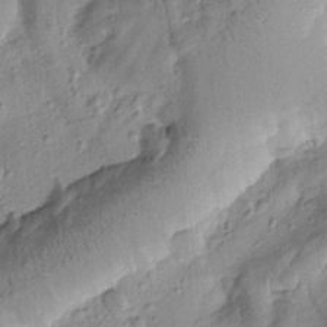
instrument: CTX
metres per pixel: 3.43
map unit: Htu
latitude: -1.1809
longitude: 173.4265
